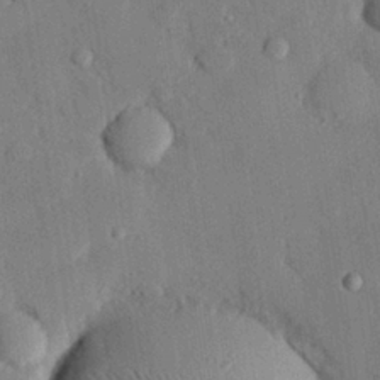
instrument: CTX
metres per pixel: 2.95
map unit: eHh
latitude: 28.1955
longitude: -80.5924
